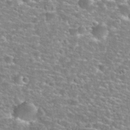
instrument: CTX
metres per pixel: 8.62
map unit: Nhu
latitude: 29.1781
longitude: -48.4034
